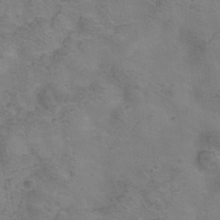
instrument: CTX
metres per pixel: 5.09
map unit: Hve
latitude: -34.3495
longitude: 91.2565
